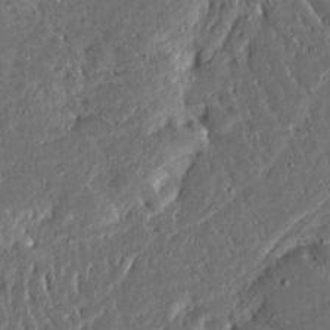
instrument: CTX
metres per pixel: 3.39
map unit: Ave
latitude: 14.6491
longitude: -138.8758
